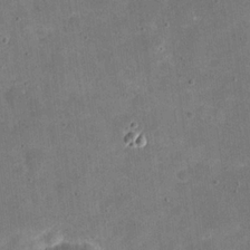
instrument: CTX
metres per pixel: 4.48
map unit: eHh
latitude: 20.2712
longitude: -65.2915
